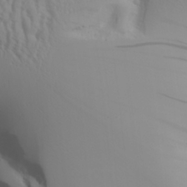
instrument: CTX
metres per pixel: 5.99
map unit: Aa
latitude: 26.4790
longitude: -132.8191
